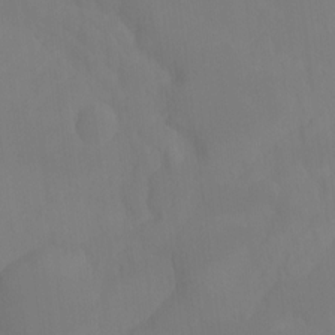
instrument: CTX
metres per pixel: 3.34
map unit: Ht
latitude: -15.4833
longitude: -51.1214
